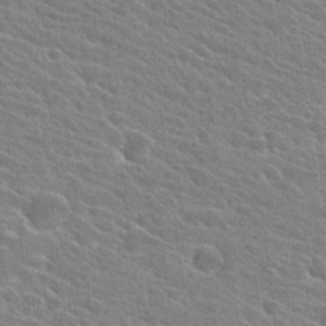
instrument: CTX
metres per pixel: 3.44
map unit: Hto
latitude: 25.2537
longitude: -40.6301
